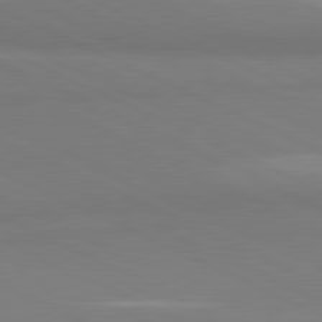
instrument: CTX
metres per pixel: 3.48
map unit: lApd
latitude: 81.2915
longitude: 178.3117
